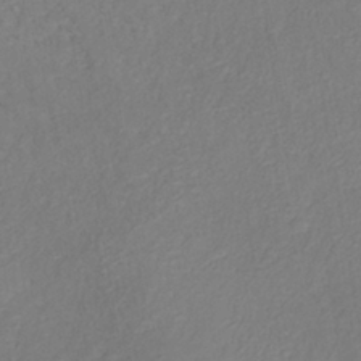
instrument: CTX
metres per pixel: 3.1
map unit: HNhu
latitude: -40.6140
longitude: 108.7085
